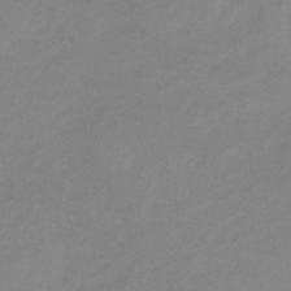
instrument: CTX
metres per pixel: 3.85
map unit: HNb
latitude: -33.0865
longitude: 60.7274
